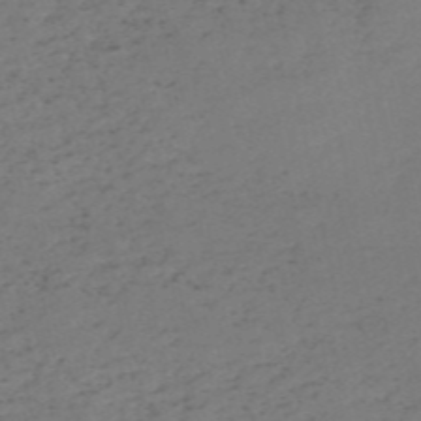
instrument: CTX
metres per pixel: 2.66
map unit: HNb
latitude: -55.2754
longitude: -43.8017
